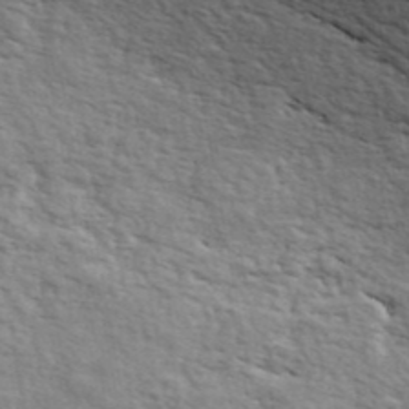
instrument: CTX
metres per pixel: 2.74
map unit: ANa
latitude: 42.8758
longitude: 48.1984
